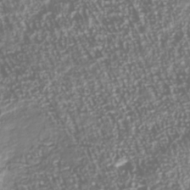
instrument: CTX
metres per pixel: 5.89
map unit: Nhu
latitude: -40.0472
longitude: -83.1592
